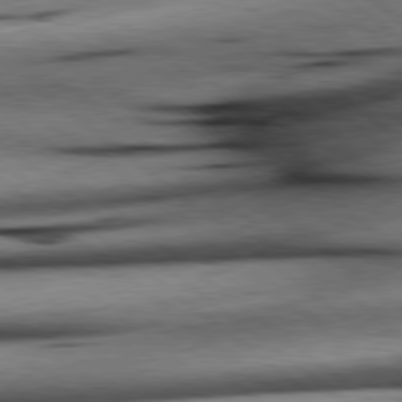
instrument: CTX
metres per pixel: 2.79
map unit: lApd
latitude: 79.0081
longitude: -140.8946
